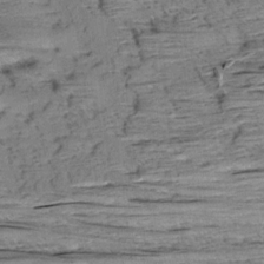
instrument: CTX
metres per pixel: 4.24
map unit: Aa
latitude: 8.9136
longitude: -140.1577
